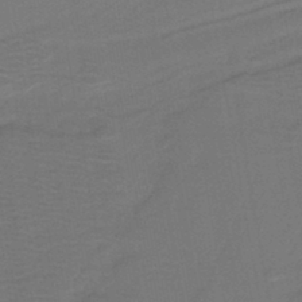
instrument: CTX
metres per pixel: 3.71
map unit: lHb
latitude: -42.7463
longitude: 53.1431
